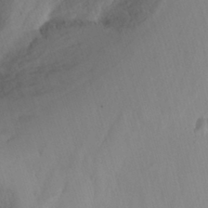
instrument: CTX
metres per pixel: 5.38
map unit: Nhu
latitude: -8.8219
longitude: -46.9703
